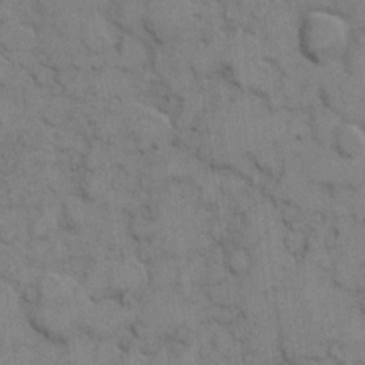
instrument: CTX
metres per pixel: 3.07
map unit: eHh
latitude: 7.2726
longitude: -65.2348
